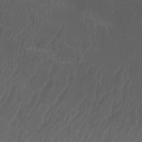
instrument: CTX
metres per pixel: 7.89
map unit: Htu
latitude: -7.4643
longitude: -65.4237
